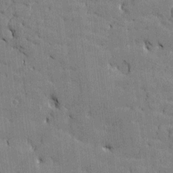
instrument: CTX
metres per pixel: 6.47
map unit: Htu
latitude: -7.8233
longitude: 176.2362
